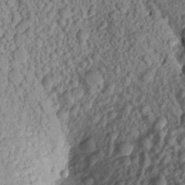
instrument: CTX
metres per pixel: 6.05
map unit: Aa
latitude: 17.9150
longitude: -146.9703
